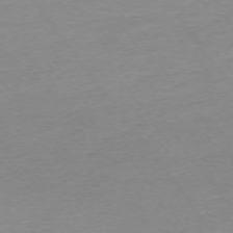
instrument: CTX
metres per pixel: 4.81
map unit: Ap
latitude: -74.7464
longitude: -84.7246
